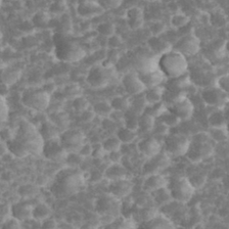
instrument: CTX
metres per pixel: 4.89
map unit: eHh
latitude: 32.8947
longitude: -62.6302
